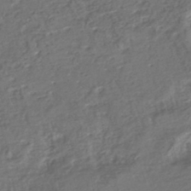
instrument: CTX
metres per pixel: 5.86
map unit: HNhu
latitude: -45.8233
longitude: 101.1809
